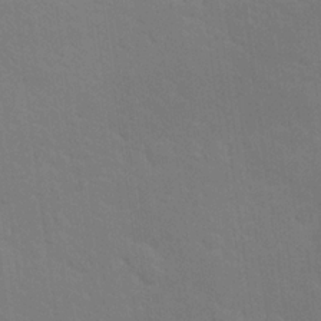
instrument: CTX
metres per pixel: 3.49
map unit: Nhu
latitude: 23.9339
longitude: -71.5560
